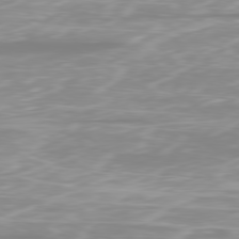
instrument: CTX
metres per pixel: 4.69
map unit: Ap
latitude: -80.2362
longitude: -59.9906
